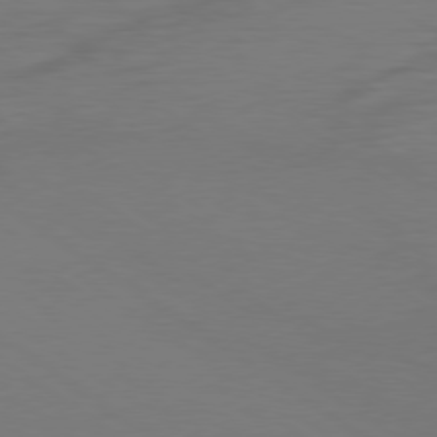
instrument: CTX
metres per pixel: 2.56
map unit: Ap
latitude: -79.8989
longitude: -59.7828
